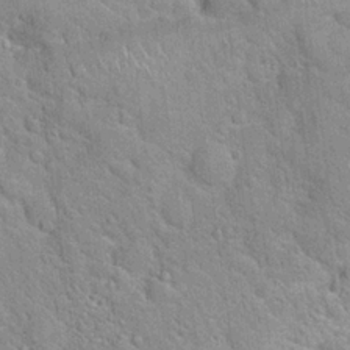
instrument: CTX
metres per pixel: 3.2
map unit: Hto
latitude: 20.3090
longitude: -51.6316
